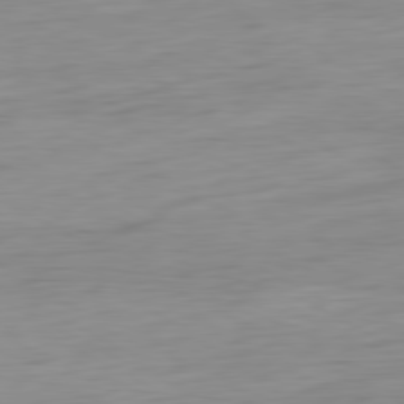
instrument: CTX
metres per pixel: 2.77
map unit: Ap
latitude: -80.5952
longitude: -61.4426
